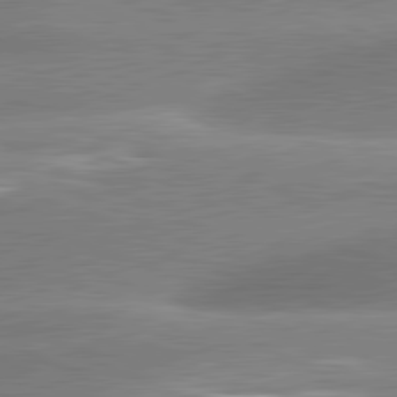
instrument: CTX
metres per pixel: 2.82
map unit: lApd
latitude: 81.3859
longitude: -159.3104
